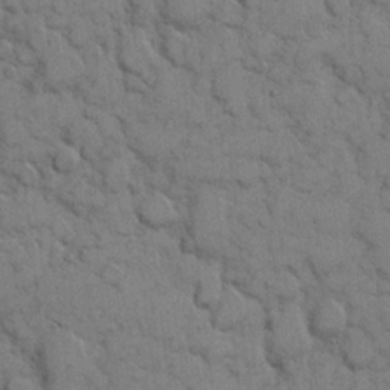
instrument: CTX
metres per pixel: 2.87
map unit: eHh
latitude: 8.4412
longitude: -65.0836
